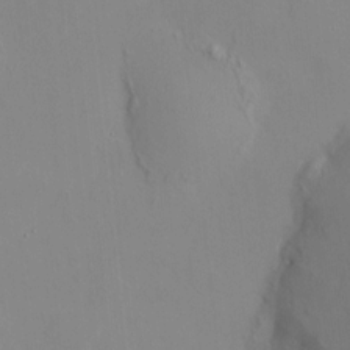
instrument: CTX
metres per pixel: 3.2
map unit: HNhu
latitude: 7.7639
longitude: 11.5588
